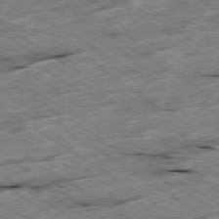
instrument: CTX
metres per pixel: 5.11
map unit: Ap
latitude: -79.7288
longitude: -86.9325
